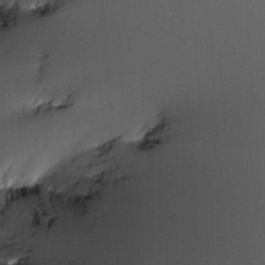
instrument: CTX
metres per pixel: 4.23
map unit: HNhu
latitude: 6.4979
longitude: 13.7667
